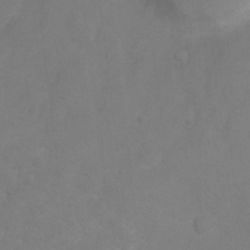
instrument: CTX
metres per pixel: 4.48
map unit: Hto
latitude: 2.6868
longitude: -35.4048
